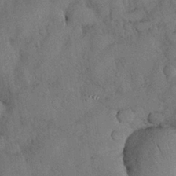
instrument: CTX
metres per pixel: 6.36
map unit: Nhu
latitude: 27.5371
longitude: -70.7435
